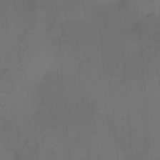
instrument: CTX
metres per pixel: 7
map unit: HNhu
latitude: 13.1592
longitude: 10.6330
